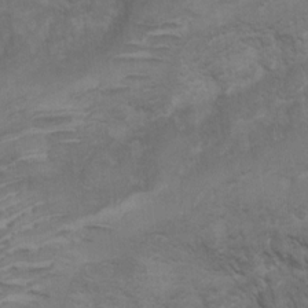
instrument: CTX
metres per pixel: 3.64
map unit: Ht
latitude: 4.9892
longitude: -29.2348
